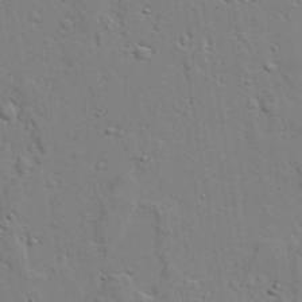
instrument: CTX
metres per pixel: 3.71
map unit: lAvf
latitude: 22.5735
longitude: -110.3279
